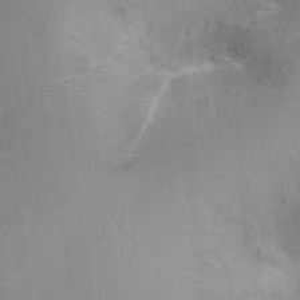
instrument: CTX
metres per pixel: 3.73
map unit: Nhu
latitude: -13.5588
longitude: -40.1010
